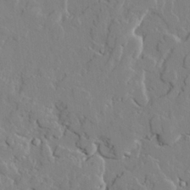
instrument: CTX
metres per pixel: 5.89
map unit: lAvf
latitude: 24.8191
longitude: -110.6302
